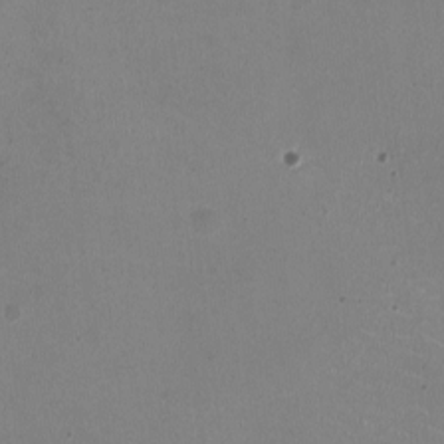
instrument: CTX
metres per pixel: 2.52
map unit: HNhu
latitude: -2.1038
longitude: -2.4601
